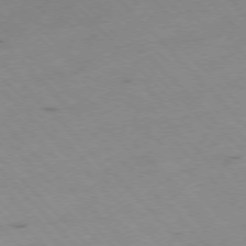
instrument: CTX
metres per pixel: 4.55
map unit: Ap
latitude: -76.8030
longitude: -60.1578
